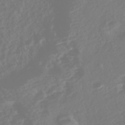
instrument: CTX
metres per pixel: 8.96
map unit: Nhe
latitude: -46.8597
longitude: 152.1983
